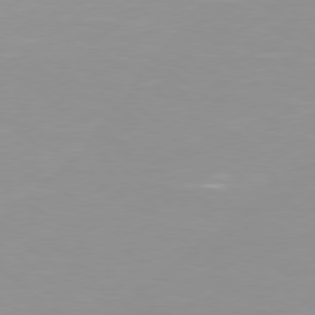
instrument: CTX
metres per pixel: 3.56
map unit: Hpe
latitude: 78.1767
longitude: -142.2712
